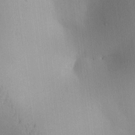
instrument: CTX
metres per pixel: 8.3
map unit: lAa
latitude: -10.2928
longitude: -124.3656
